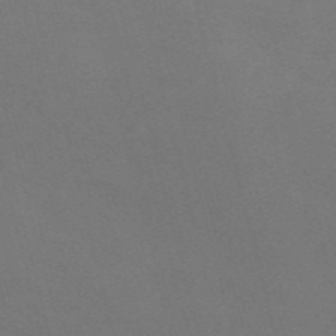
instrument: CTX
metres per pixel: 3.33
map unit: Nve
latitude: -58.0660
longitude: 56.8786
